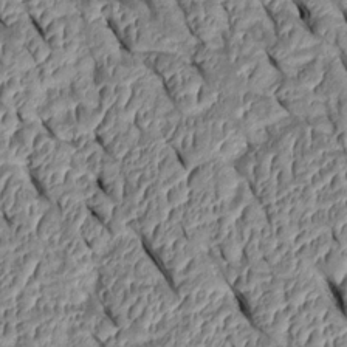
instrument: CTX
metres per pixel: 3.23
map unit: Htu
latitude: 1.1781
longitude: 148.2929
